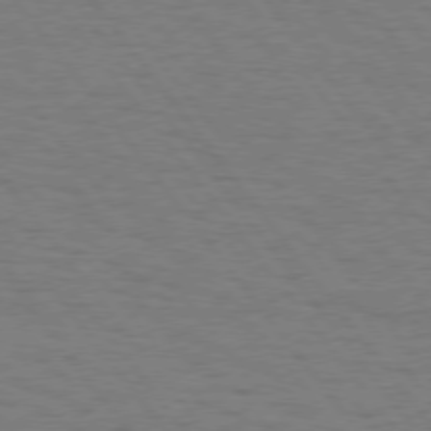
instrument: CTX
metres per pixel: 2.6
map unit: Hpe
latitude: 74.9514
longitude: -136.8191
